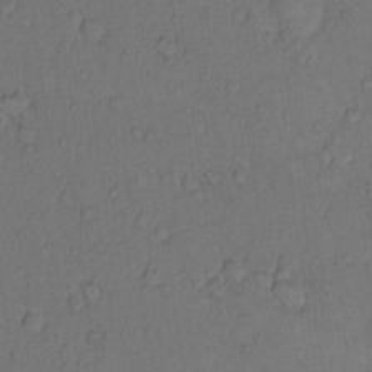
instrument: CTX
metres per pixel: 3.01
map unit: Hto
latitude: 9.7639
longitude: -58.8002
